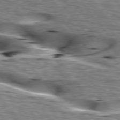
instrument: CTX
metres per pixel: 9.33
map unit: lApd
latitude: 76.4412
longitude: -60.8191
